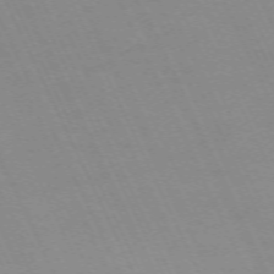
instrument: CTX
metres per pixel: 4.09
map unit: Hpe
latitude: -70.3117
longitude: 15.8990
